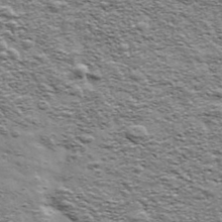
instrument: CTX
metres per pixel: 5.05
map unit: Ave
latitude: 41.6127
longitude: -109.0458
